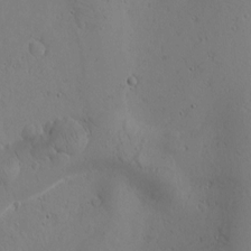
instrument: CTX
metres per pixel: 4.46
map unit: Htu
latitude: 0.4979
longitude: 175.1809
